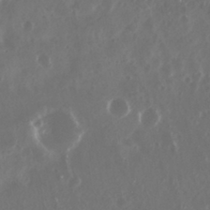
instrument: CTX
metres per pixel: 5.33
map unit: Nhu
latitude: 29.4615
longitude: -58.1389
